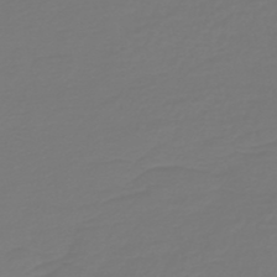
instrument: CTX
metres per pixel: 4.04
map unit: HNb
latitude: -46.7652
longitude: 54.6330
